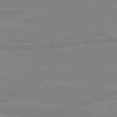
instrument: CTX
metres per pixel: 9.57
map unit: lApd
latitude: 81.4048
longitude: -173.5182
